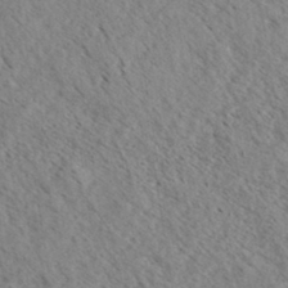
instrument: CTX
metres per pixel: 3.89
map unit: eHh
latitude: 34.8002
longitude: -140.3656
